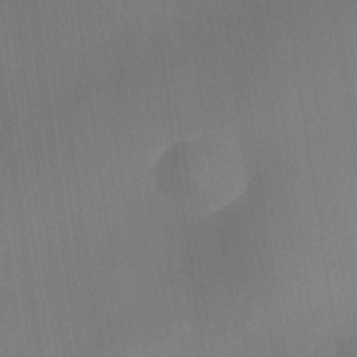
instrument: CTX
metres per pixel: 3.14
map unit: Nhe
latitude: -38.2173
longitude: -119.4237
